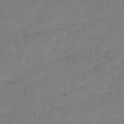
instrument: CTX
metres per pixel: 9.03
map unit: lHb
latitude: -45.0298
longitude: 69.8422
